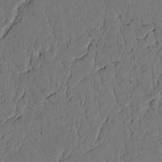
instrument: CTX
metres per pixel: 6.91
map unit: lAvf
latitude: 4.9703
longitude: 169.2376
